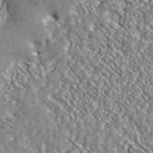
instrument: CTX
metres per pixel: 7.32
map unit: ANa
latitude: 46.0633
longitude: 48.6330
